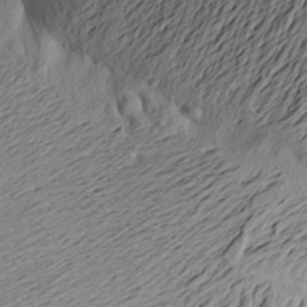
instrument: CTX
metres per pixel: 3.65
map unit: Aa
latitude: 21.3482
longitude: -148.9703
